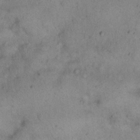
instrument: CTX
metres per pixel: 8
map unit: eHh
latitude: 17.1025
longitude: -62.6302
